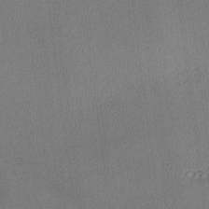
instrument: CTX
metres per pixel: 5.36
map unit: lHvf
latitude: -11.9367
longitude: -99.2914
